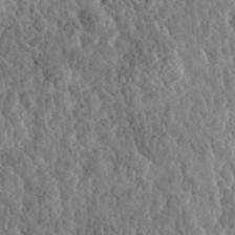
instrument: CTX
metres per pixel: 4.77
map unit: eHh
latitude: 35.8205
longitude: -79.9717
